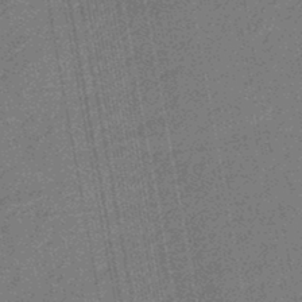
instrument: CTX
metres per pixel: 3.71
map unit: eHb
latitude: -46.0472
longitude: 89.1431
